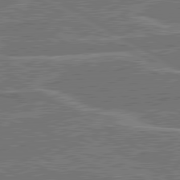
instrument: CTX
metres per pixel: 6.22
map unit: lApd
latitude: 80.6868
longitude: 119.4265
